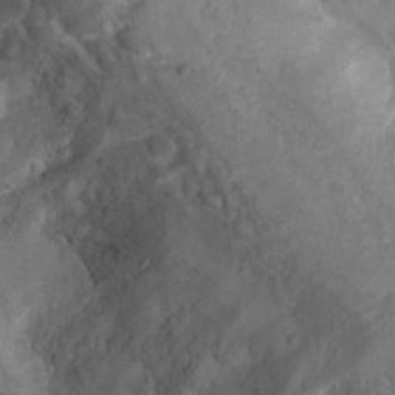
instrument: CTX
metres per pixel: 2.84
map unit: Ht
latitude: 4.7435
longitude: -29.9339
